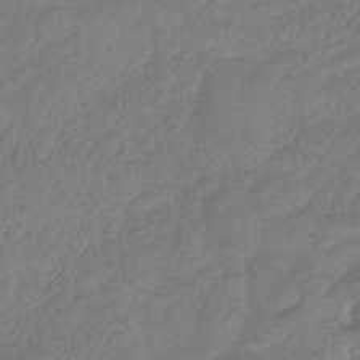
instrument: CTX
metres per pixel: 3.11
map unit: eHb
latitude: -42.0283
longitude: 83.7289
